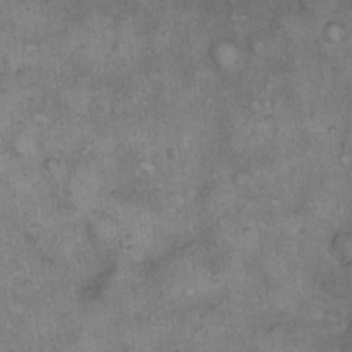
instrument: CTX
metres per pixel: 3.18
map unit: eHh
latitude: 14.4412
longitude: -64.4034
